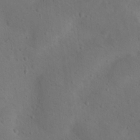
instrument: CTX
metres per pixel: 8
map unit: Nhu
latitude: 14.5546
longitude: -36.4412
